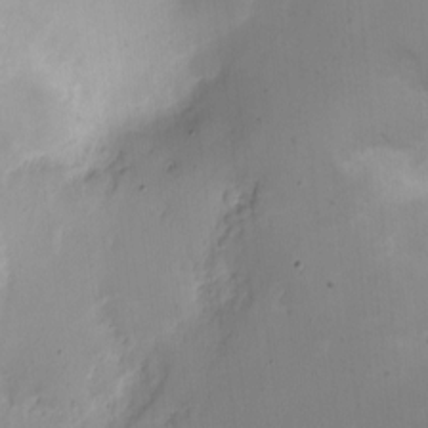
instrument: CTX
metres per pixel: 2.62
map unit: Nhe
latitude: -1.5966
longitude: -59.1592
